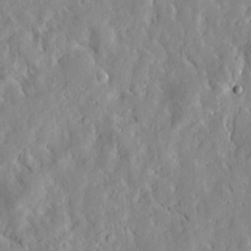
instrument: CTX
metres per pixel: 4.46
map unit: Htu
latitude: -3.9367
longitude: 174.0661
